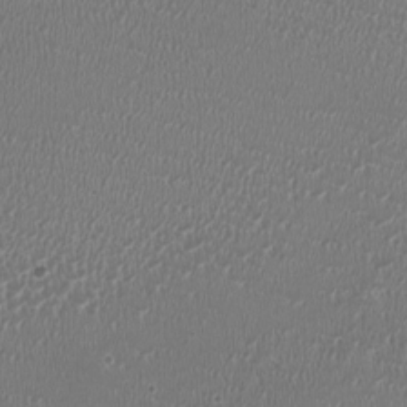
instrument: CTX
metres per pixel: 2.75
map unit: HNhu
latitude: -3.3509
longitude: -2.4412
